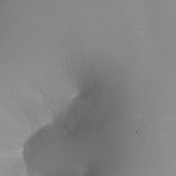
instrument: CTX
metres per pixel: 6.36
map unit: Ht
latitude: -16.9542
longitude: -43.7828
